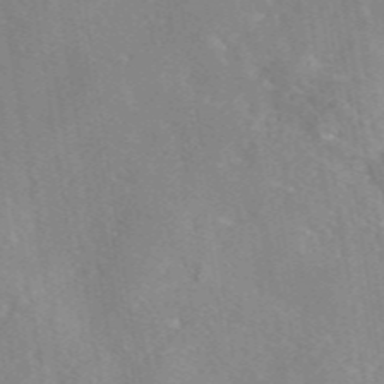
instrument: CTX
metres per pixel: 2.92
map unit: eAb
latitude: 46.2145
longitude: 111.5777
